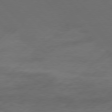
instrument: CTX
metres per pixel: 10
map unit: Hpe
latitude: 76.7246
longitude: -163.7072
